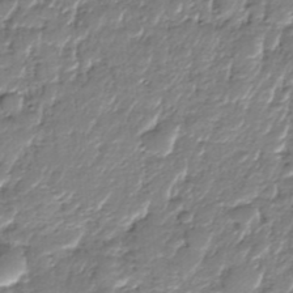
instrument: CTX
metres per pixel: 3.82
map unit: Nhe
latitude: -37.6155
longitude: -148.1767
